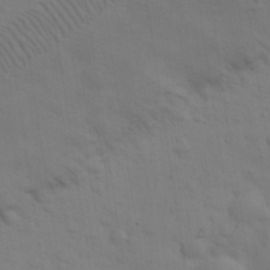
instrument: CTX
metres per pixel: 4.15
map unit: eHh
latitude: 30.3279
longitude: -69.6883
